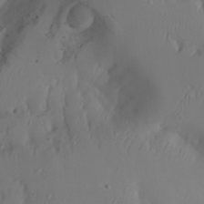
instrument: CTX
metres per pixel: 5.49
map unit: Aa
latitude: 24.1577
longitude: -131.4049
